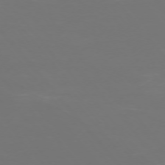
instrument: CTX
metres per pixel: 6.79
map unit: Ap
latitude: -74.6897
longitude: -76.5923
